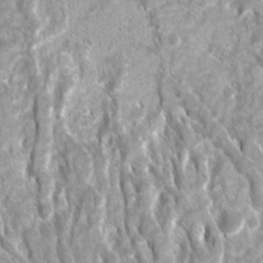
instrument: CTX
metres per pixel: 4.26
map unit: Ave
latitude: 16.4979
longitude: -131.4616
